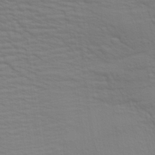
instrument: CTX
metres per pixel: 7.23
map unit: Aa
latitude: 27.3293
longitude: -139.1214
